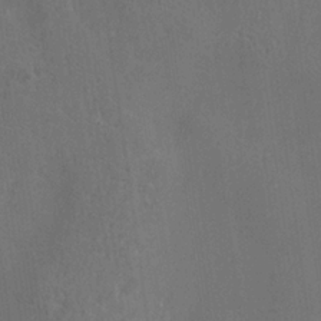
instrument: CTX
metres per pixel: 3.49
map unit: Nve
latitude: -7.3320
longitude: 174.2739
